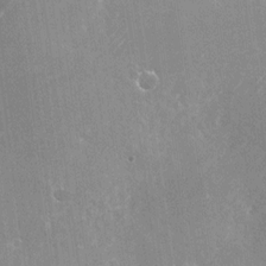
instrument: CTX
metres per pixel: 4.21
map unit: Nhu
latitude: -25.4643
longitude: -71.8961
